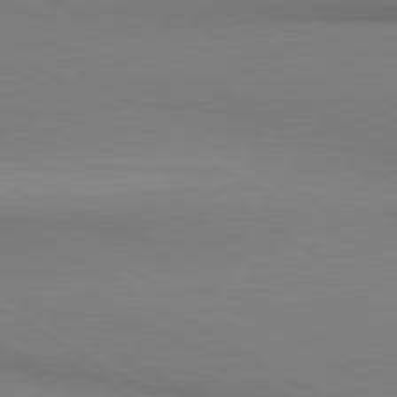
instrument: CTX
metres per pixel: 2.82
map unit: lApd
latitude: 80.5546
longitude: 146.9919
